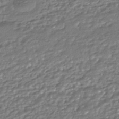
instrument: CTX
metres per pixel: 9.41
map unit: HNhu
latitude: -44.6330
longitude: 95.9367
